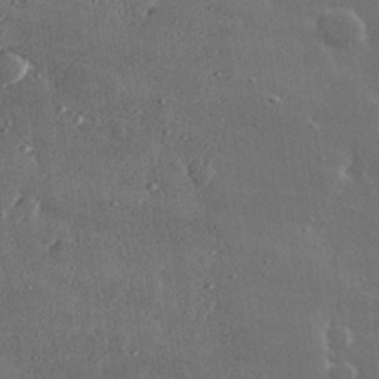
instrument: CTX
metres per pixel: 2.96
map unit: lHvf
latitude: 30.9514
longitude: -89.5560
